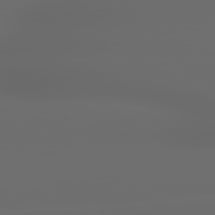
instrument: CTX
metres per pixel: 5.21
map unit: lApd
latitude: 79.2726
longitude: -135.9528
